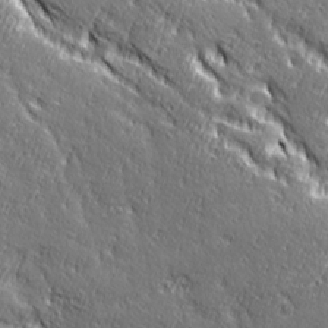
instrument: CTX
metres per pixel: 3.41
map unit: Ave
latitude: 20.5357
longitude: -135.7827
